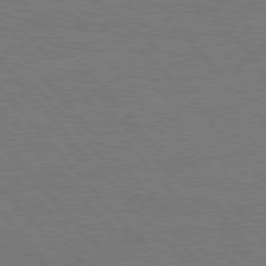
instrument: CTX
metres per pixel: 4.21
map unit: Hpe
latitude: 76.0822
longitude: -157.8772
